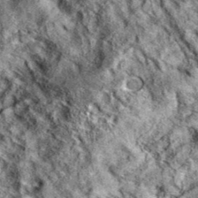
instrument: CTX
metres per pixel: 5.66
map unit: eAb
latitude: 37.2159
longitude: 110.1795
